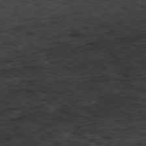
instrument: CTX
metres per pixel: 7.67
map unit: Hpe
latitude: -80.2740
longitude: 21.8422
